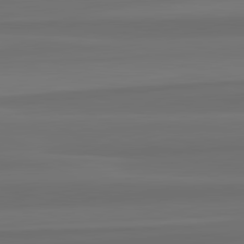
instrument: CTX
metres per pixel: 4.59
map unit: lApd
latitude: 82.3845
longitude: -172.8191
